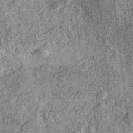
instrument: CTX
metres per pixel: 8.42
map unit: eAb
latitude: 36.6112
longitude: 107.2943
